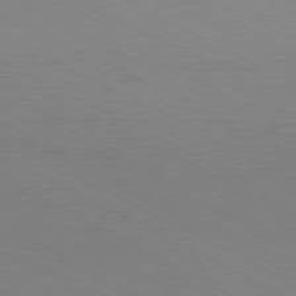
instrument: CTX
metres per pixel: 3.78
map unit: Hpe
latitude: -81.0109
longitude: 12.9920
